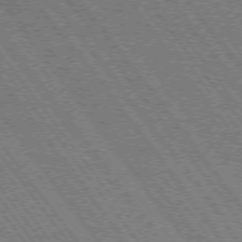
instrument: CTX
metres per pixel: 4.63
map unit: Hpe
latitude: -75.4077
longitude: -14.2334
